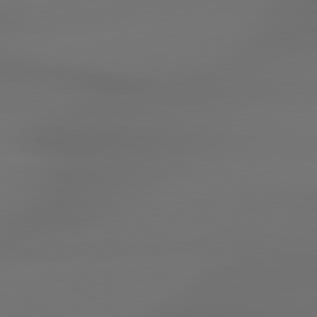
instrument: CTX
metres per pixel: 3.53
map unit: lApd
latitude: 79.3482
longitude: -137.8395
